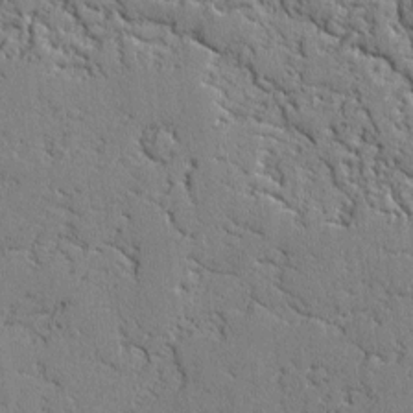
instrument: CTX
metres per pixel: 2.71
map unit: lAvf
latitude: -2.2739
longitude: -108.7435
